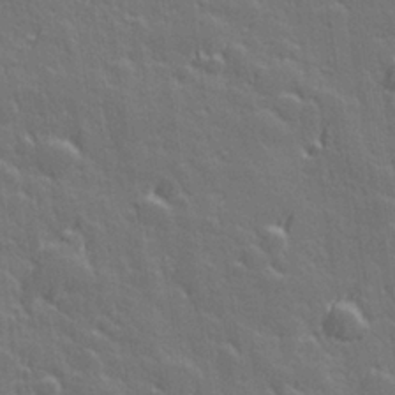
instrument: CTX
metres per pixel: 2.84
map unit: Hve
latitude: 27.1592
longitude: 144.8975
